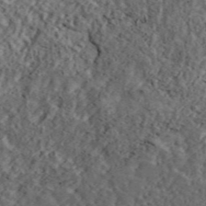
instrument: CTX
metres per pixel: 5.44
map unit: ANa
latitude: 45.7072
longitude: 45.6722
